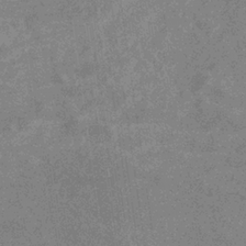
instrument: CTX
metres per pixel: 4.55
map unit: eHb
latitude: -33.8801
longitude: 73.3509
